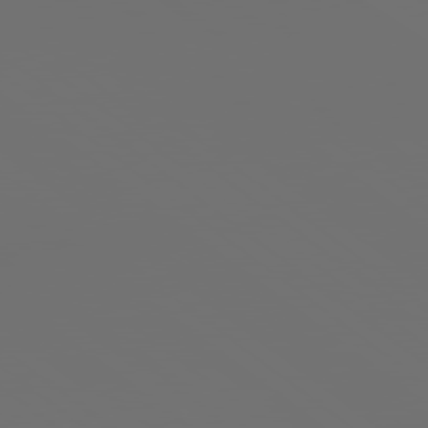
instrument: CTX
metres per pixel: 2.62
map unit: lApd
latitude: 79.0837
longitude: 177.3321
